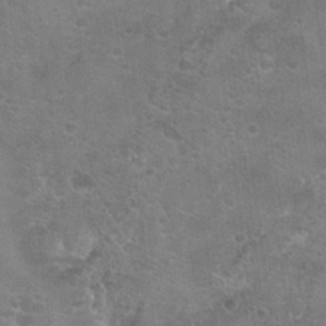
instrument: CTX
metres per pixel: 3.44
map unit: Hto
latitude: 21.7828
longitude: -43.1214
